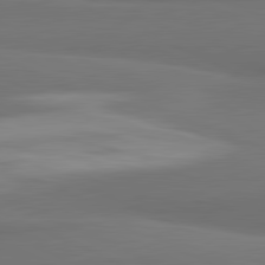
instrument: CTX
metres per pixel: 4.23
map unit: lApd
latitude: 81.8394
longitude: 172.8786
